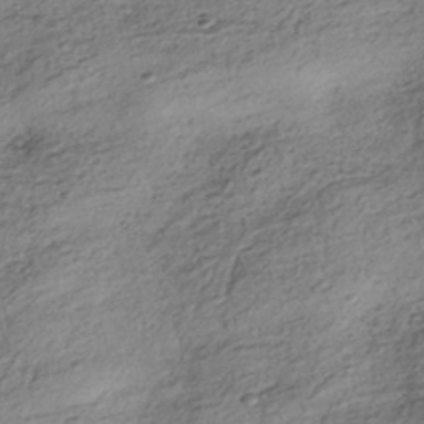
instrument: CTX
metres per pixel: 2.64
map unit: HNhu
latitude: -42.3495
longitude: 105.7666
